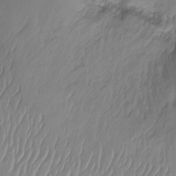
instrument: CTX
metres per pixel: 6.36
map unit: Ht
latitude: -14.3118
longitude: -50.7813
